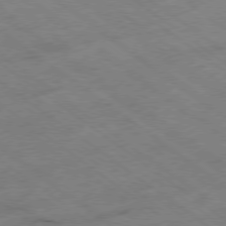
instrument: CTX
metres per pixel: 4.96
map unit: Hpe
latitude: -78.2550
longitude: -22.2900
